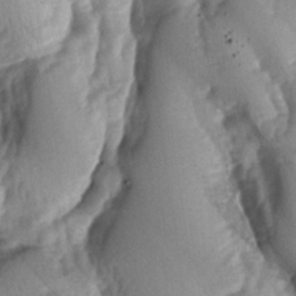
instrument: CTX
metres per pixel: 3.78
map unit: lAa
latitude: -5.9745
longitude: -126.5357
